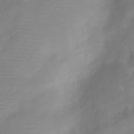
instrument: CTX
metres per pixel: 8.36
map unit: Ht
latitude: -5.8422
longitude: -21.1214
